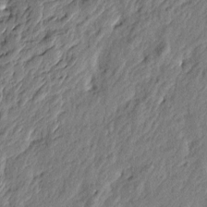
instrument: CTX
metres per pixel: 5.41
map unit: Htu
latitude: -3.8422
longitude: 179.7288
